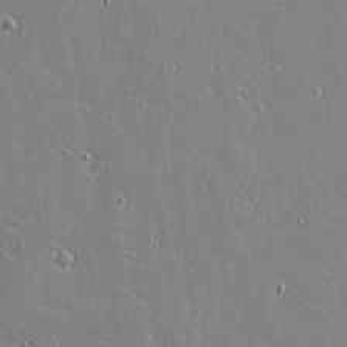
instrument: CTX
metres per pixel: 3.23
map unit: lAvf
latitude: 16.6868
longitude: -128.0822
